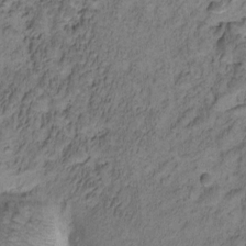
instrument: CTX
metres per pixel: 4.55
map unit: eHh
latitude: -0.6708
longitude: 16.7841
